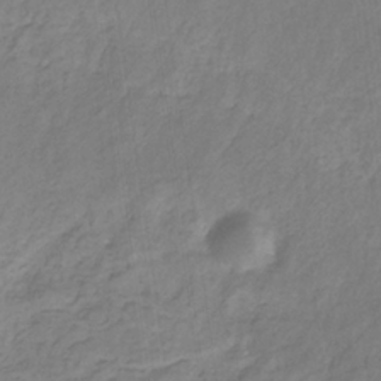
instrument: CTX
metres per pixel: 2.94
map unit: eHb
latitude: -30.8219
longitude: 67.4454
